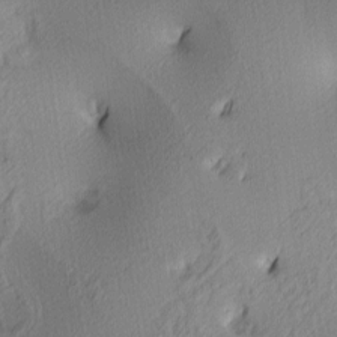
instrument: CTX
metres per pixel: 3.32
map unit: lAa
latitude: 3.7638
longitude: -115.7071
